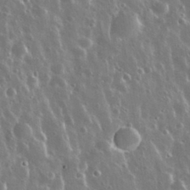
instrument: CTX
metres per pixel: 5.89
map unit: Nhu
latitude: 30.7625
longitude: -55.9906
